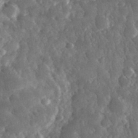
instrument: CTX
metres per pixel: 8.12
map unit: eHh
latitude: 31.8962
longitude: -69.7828
